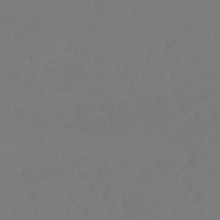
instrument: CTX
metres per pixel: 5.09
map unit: lHb
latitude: -39.0676
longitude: 68.4251
